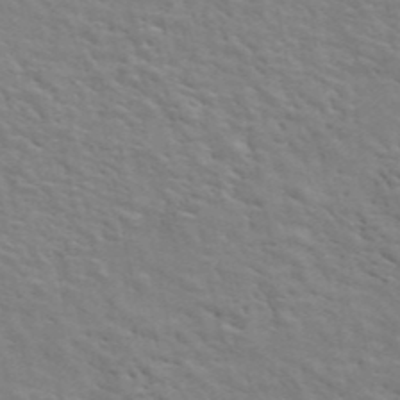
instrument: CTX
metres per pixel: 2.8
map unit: ANa
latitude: 47.2726
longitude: -83.0836
